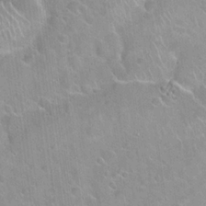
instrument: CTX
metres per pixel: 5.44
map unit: Hto
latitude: 21.1403
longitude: -53.6883
